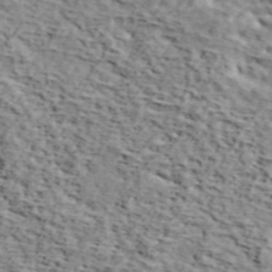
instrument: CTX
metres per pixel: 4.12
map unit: lHvf
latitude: 37.5749
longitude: -86.8947
